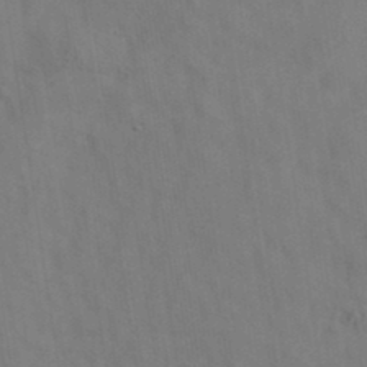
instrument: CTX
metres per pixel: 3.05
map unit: eAb
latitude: 35.2348
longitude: 111.6344
